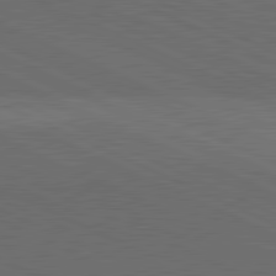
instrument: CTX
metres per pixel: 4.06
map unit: lApd
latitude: 81.6883
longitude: 148.5574
